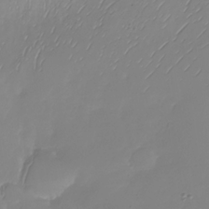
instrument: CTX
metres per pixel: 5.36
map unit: Nhu
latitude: -28.8030
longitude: -59.4426
